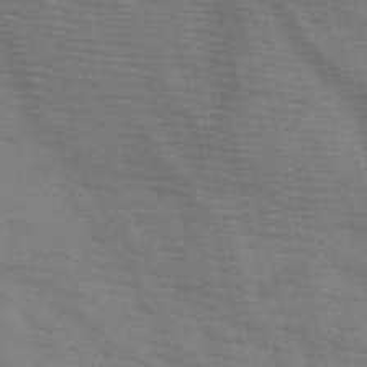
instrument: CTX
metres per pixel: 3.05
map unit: HNb
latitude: -46.9164
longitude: -48.2711
